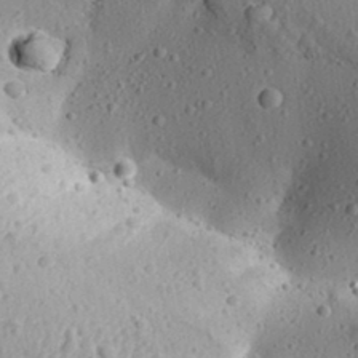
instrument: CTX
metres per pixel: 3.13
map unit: Aa
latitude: 31.3671
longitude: -134.0822
